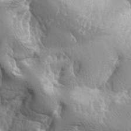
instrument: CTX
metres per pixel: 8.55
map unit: lAa
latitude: -6.4062
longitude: -125.4238
